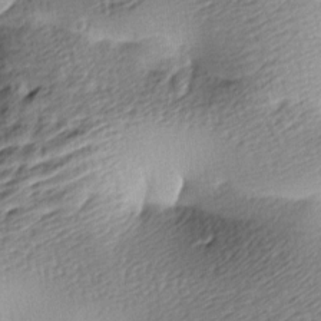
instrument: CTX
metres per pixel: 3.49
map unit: lAa
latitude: -9.1242
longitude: -126.8191
